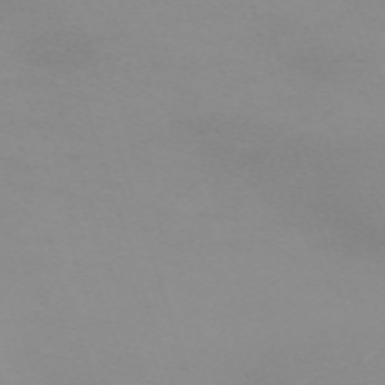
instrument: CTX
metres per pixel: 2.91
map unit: eHh
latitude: -62.6518
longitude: 48.7086
